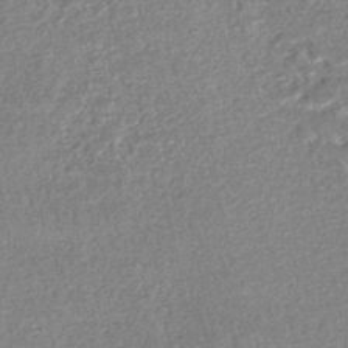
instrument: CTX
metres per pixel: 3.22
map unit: HNhu
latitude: -47.5588
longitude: 102.4062
